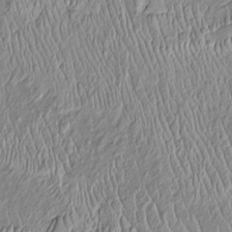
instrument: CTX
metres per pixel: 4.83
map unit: Htu
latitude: -5.9745
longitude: 153.8422
